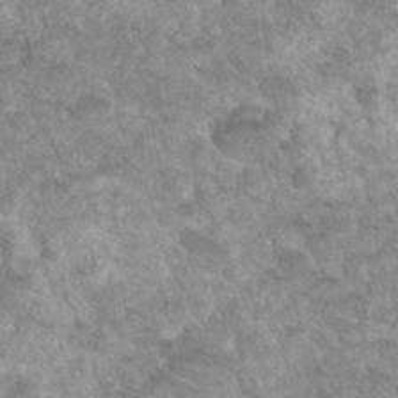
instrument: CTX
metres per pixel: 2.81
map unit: Hto
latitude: 34.2522
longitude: -49.4993
